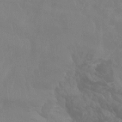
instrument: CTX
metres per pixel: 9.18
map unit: Aa
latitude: -8.8408
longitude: -78.5168
